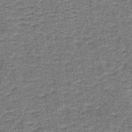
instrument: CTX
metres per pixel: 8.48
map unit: lHb
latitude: -40.8219
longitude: 55.2565
